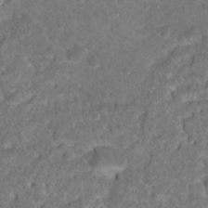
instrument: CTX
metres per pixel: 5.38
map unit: Hto
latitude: 18.5356
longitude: -37.4049
